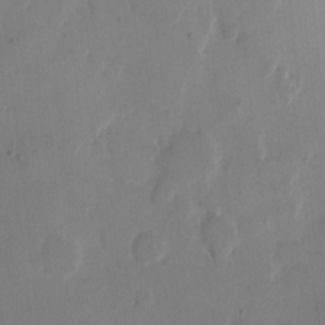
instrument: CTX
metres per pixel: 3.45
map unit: eHh
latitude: 11.9906
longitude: -68.1200
